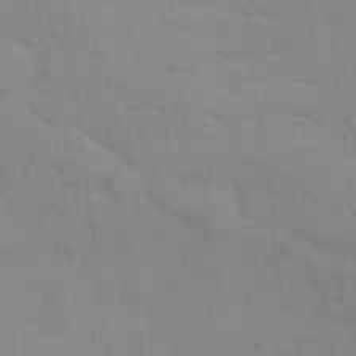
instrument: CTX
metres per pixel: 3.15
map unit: Ave
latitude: 17.0458
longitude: -128.8947
